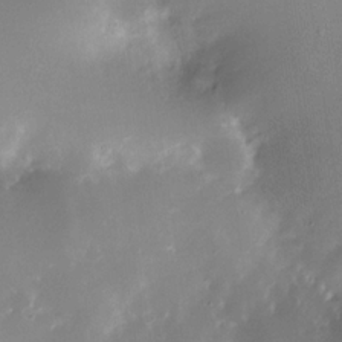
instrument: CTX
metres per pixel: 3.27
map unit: Nhe
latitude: -31.8044
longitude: -117.4426
